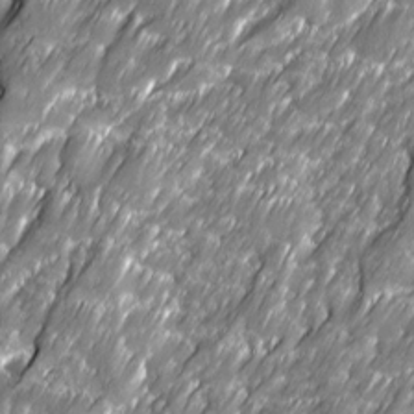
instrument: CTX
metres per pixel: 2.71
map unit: Ave
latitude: 16.3845
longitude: -135.3859
